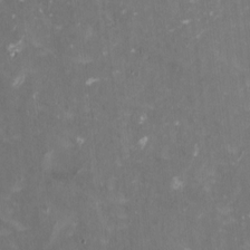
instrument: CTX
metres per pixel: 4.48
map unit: HNhu
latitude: -0.3118
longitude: -3.4993
